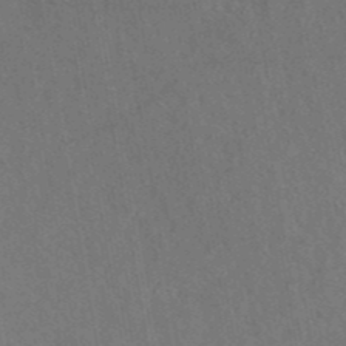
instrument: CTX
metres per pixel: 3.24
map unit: eAb
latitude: 42.7435
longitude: 109.3510
